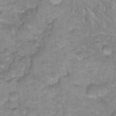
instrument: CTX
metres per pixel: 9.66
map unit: Hto
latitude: 17.8961
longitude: -35.0647
